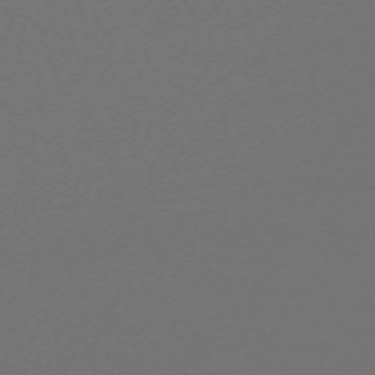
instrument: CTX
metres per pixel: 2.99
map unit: eHh
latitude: -63.7855
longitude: 52.9352
